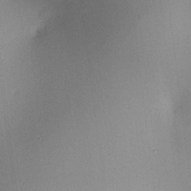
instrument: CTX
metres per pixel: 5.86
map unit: HNhu
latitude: 10.0633
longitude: 16.2173
